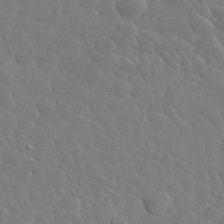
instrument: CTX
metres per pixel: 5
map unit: lHvf
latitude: 36.6869
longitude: -87.3293
